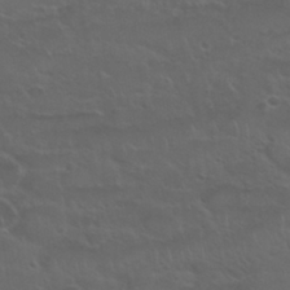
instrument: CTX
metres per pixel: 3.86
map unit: Nhu
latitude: 29.7638
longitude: -50.5545
